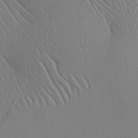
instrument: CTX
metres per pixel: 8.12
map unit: Aa
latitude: 25.0647
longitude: -137.2915
